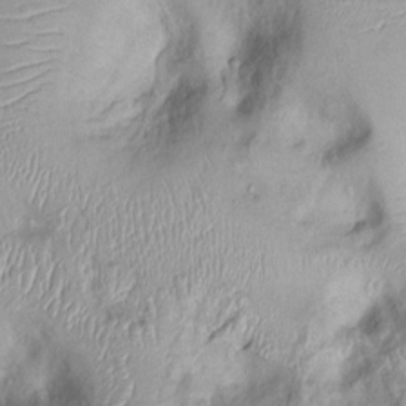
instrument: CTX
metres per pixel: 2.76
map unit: Ht
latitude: -0.0472
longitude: -13.8584
